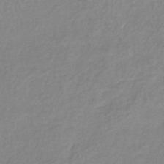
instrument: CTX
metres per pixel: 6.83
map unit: eHb
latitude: -40.2172
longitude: 81.3888
